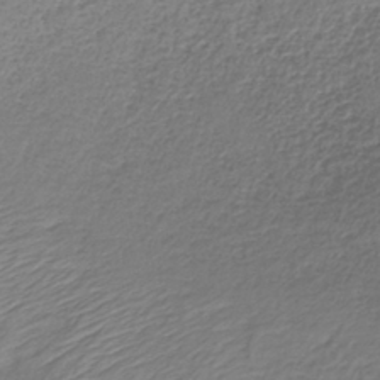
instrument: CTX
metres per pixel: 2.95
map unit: HNb
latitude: -34.0283
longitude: 56.2550
